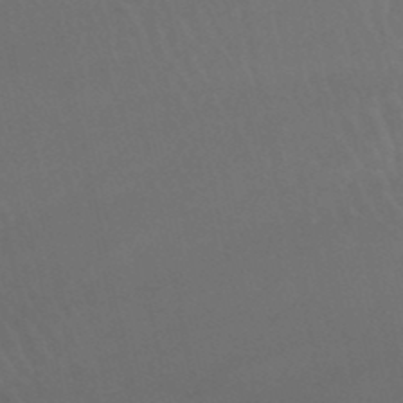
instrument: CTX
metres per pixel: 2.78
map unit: lHb
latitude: -46.5951
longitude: 77.2943
